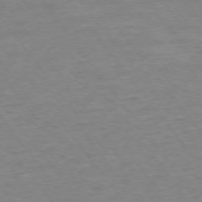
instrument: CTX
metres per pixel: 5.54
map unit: Ap
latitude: -75.3132
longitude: -84.9514
